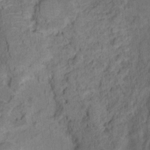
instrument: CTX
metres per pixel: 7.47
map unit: Ht
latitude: 10.5546
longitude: -40.4601
